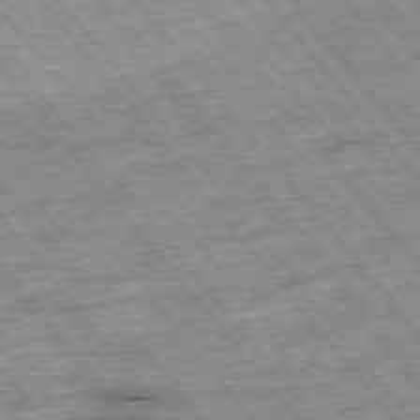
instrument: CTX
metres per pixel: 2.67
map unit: Hpe
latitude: -76.0661
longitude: -21.8206
